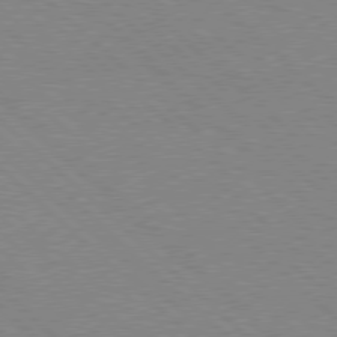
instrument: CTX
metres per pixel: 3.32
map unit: Hpe
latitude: 77.5938
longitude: -172.2522
